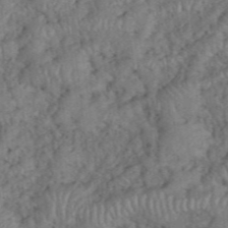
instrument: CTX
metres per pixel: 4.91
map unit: eHh
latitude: 39.1403
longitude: -55.9528
